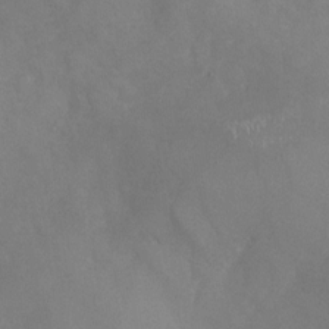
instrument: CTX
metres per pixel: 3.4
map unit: Nhu
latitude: -24.2361
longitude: -57.1592
